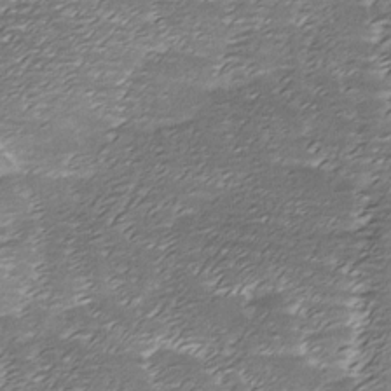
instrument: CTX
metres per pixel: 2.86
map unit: Ave
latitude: -7.8422
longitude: -123.2159
